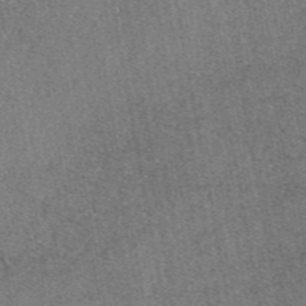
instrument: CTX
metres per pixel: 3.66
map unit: eAb
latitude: 46.7813
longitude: 107.3132
